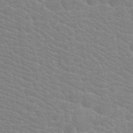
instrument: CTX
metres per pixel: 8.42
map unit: Hto
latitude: 20.1011
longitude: -39.9150
